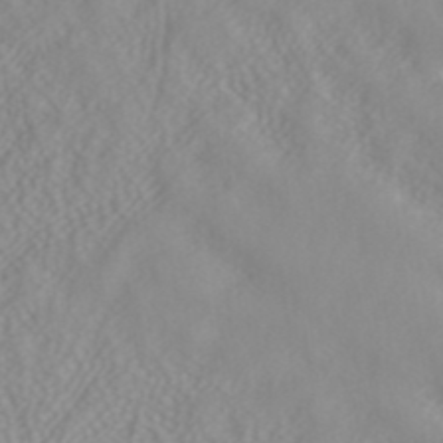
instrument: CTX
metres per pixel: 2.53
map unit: ANa
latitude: 37.8584
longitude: 23.3699
